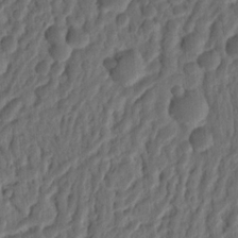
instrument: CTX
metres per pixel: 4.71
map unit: Ht
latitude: 11.9339
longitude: -75.3860
